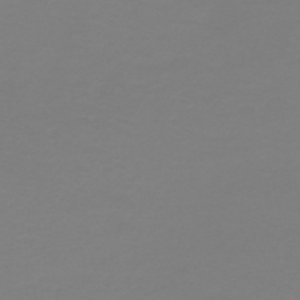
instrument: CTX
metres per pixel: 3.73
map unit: HNb
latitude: -45.8611
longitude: 54.2551
